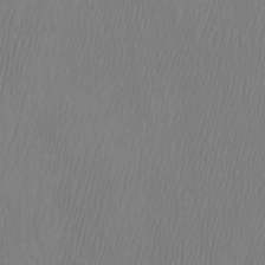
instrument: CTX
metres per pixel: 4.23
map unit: Htu
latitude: -7.1431
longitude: -67.9528
